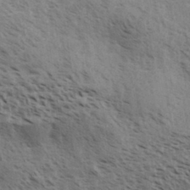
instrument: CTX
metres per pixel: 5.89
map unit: Aa
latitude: 32.8947
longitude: -140.2900
